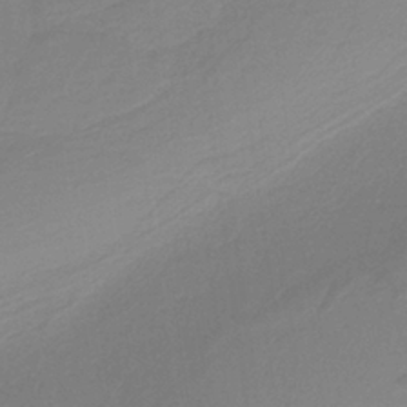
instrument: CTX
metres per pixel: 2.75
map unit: HNb
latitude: -36.6140
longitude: 55.0676
